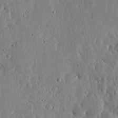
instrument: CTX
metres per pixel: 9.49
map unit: lHvf
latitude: 19.3481
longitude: -114.5167
